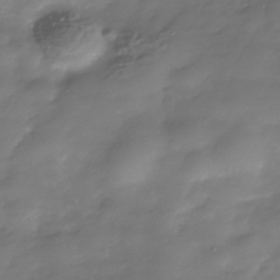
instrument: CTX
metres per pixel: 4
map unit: Nhe
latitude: -38.2551
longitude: -113.1403
